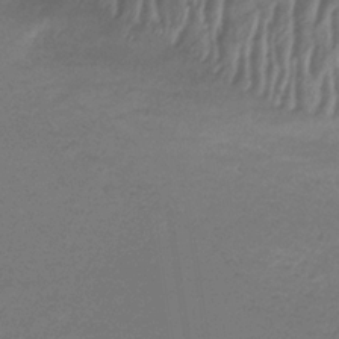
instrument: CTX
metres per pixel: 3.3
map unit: lHb
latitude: -34.2739
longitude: 67.5777
